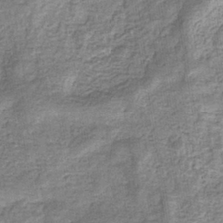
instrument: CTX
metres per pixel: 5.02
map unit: eHb
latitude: -33.6155
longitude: 76.0094
